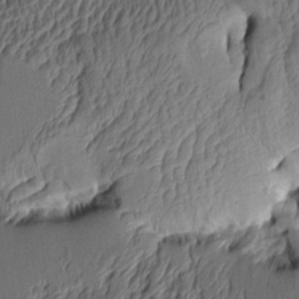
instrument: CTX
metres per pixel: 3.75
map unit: Aa
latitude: 8.0822
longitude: -128.5357
